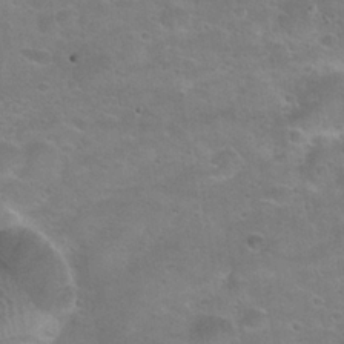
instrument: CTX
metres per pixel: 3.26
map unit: Hto
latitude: 22.8191
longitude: -50.1766
